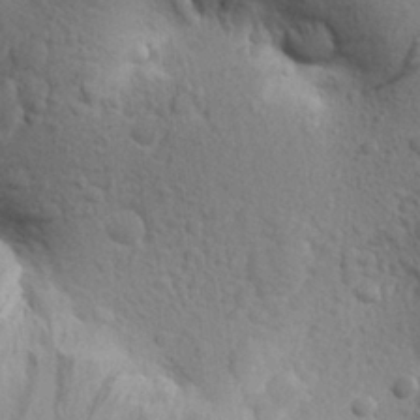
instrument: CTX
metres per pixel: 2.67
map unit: Aa
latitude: 26.8191
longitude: -143.4616
